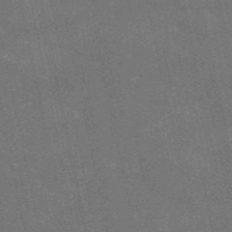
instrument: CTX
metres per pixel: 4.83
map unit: HNb
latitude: -52.5762
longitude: -40.1388
